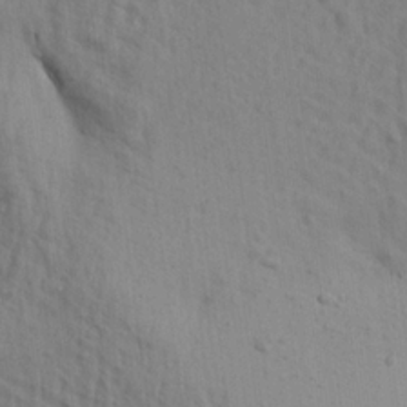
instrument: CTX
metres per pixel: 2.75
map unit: Aa
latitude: 19.5749
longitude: -147.1781
